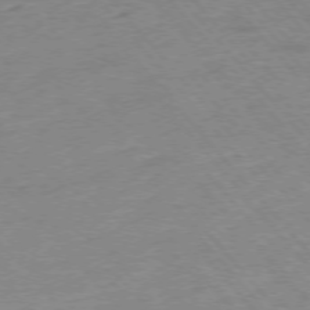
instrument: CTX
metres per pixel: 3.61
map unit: Hpe
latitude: -76.0283
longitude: -14.4412
